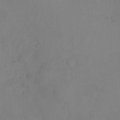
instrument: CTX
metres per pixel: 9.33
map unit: HNhu
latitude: 6.4601
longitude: -3.3481
